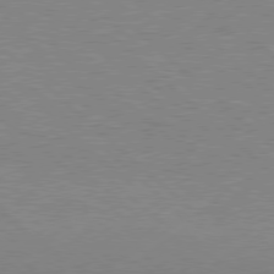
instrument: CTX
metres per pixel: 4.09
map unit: Hpe
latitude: 78.1389
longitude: -127.8772
